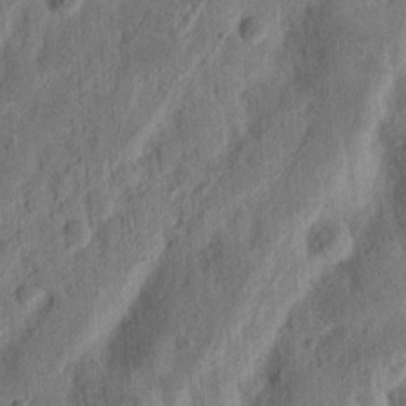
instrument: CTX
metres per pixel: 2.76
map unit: Nhu
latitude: 14.6680
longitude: -74.3278
